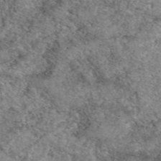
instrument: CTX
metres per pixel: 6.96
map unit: eAb
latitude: 49.5560
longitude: 110.3306
